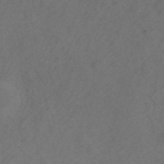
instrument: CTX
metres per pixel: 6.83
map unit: ANa
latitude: 43.6127
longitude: 26.8596
